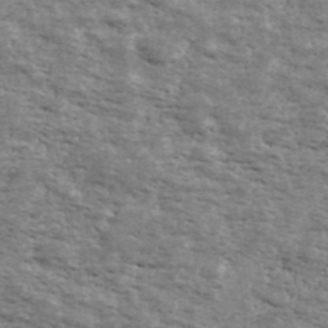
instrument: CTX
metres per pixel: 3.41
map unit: Ave
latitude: 40.9702
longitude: -109.5938
